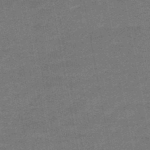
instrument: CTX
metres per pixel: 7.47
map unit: HNb
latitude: -47.7288
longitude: -39.0836
